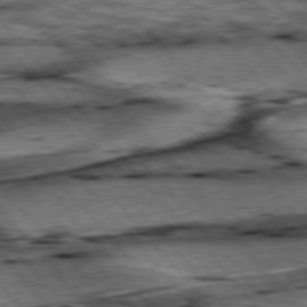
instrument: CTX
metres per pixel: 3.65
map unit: lApd
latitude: 76.5923
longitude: -71.2537
